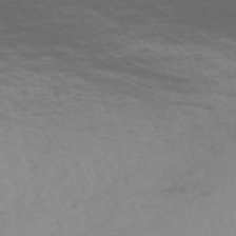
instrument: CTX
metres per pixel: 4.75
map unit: Nve
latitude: -59.6532
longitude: 56.3306
